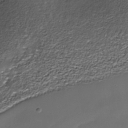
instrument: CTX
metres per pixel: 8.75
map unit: Nhe
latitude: -35.7100
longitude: -87.0269
